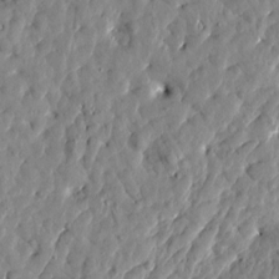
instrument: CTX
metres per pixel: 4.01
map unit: Htu
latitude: 1.9528
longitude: 179.6155
